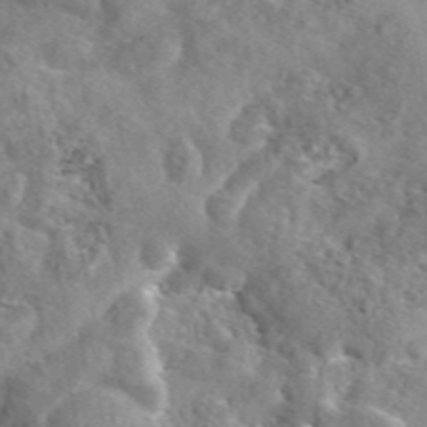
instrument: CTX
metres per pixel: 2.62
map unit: eAb
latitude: 45.8205
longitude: 111.4643
